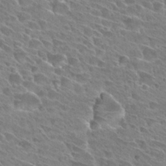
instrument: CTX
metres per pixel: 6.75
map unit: Hto
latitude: 27.8395
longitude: -39.3859
